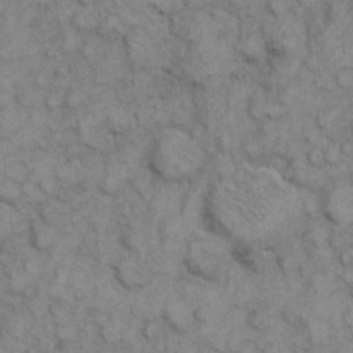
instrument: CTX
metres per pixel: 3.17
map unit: eHh
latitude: 7.1403
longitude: -64.9514
